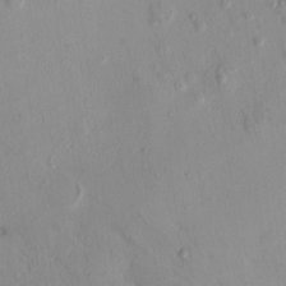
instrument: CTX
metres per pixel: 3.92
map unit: eHh
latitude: -0.0472
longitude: 15.0676
